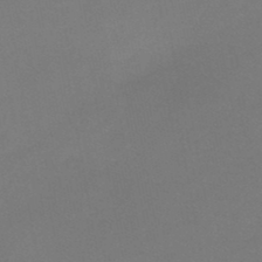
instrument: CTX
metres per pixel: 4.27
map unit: HNb
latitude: -47.1053
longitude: -35.5938
